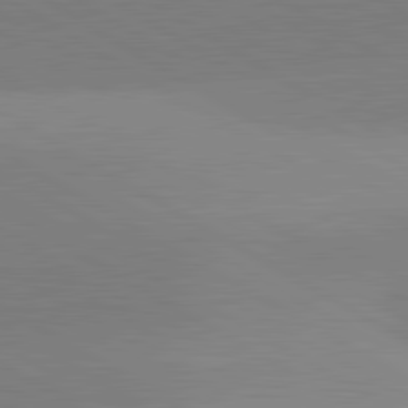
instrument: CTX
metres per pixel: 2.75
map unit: lApd
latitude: 81.6694
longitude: 135.9556
